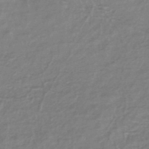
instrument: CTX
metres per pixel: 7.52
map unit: eHb
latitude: -43.1998
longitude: 83.8044
